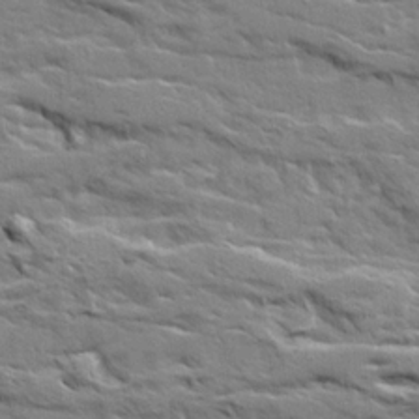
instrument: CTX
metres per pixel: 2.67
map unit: Ave
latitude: 20.7247
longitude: -130.0633
